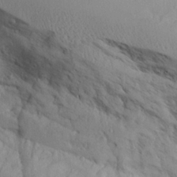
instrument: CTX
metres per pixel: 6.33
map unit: Aa
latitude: 25.9339
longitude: -129.1592
